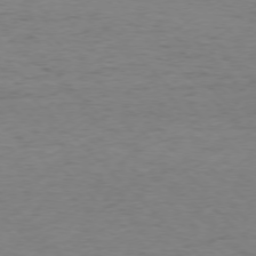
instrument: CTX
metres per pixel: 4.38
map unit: Ap
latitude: -75.9745
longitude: -78.0444
